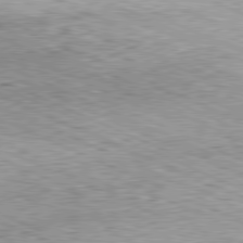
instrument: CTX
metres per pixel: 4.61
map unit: Hpe
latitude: -81.4644
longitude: 11.8045
